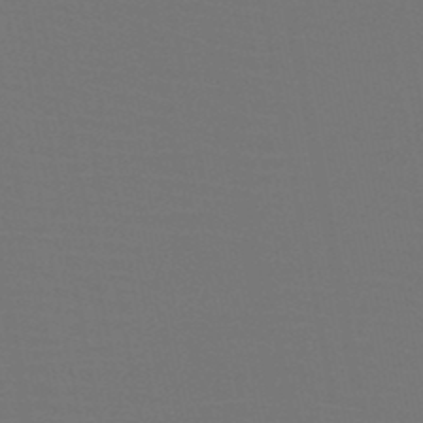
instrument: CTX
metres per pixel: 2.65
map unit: HNb
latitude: -47.6344
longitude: -42.7813
